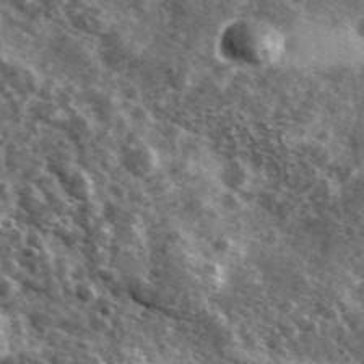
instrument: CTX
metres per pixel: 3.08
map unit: Ave
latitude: 38.4412
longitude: -108.2522
